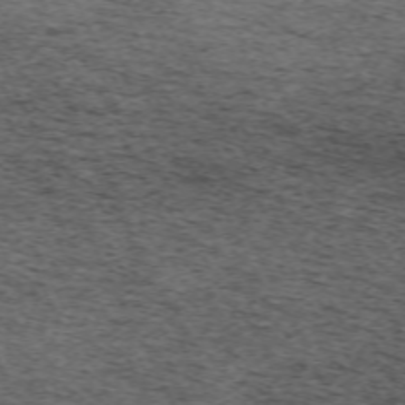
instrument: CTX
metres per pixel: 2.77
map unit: Hpe
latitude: -70.6519
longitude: 11.7856
